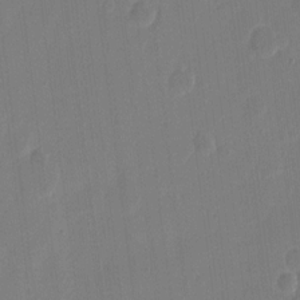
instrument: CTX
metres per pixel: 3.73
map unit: eHh
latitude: 9.4427
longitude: -68.1011
